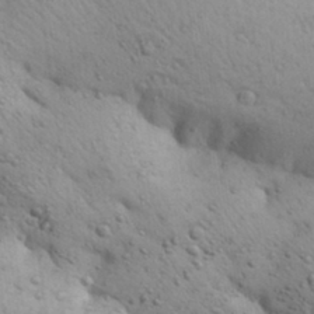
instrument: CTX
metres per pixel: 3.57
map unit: Aa
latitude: 31.3104
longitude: -147.0081
